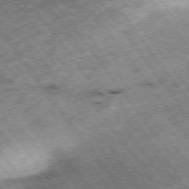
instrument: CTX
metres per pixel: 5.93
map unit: Hpe
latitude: -75.3699
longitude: -19.2348
